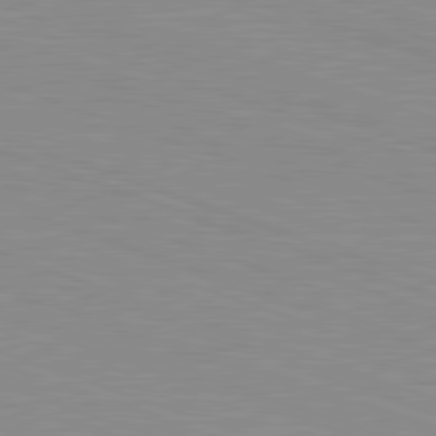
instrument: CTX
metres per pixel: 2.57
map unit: Hpe
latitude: -82.6896
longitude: 5.2754
